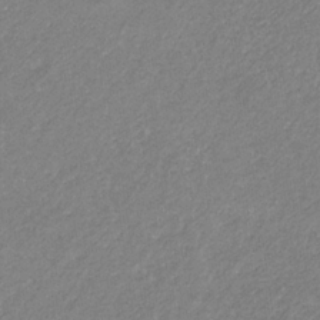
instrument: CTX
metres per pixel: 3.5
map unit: eHb
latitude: -31.9367
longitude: 70.2551
